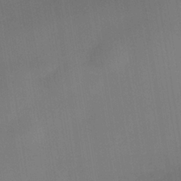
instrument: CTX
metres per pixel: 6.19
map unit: Nhe
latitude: -38.1984
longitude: -119.3292
